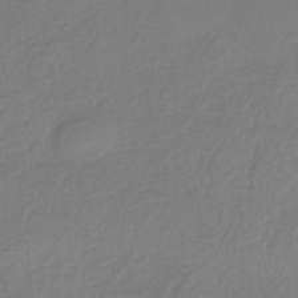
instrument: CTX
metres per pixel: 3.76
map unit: HNhu
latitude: -42.7085
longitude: 97.8423
